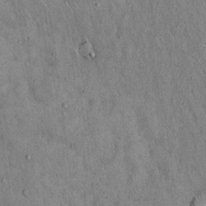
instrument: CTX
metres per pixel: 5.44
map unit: Hto
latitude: 15.2537
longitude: -58.9514
